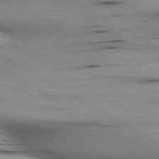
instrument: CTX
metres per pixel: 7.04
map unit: lApd
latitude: 80.3089
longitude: 157.9556
